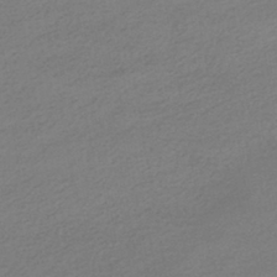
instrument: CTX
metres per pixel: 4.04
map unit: HNhu
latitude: -41.2943
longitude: 95.9556
